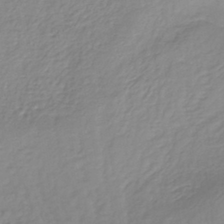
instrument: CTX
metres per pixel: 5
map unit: lHb
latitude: -40.3306
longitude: 70.0850
